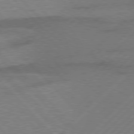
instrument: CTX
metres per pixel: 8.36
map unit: lApd
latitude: 77.6882
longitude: -59.0836
